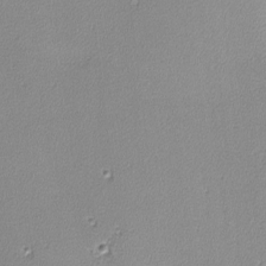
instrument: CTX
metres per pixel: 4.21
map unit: lHvf
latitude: -13.1620
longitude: -102.2333
